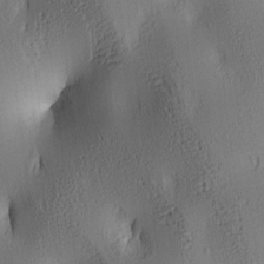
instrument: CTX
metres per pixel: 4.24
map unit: lAa
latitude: 5.1403
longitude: -113.3859
